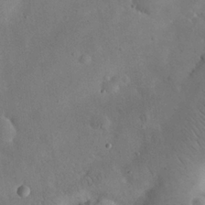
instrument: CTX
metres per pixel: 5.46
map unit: eHh
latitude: 25.6693
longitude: -67.5560
